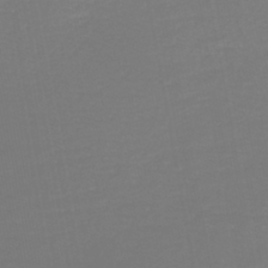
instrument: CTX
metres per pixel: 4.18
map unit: HNb
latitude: -45.4077
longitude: 55.3510
